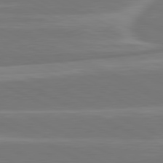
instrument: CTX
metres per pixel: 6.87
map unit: lApd
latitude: 81.2915
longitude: -130.4790
